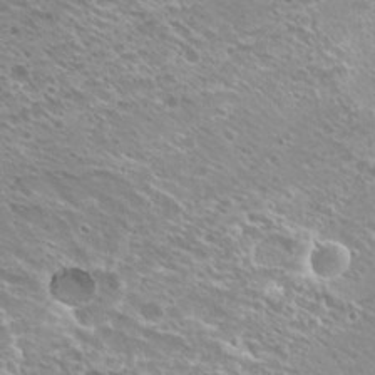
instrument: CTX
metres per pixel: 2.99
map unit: Hto
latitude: 21.4805
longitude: -31.5560
